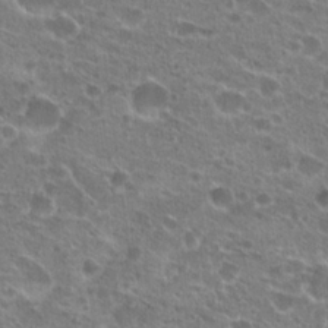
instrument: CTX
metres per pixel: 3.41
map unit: Hto
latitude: 21.5560
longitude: -41.4048
